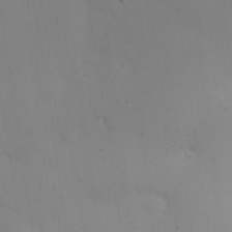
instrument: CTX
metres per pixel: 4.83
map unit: Nhu
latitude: 25.5938
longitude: -71.1403
